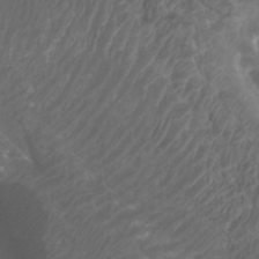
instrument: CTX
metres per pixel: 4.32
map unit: Htu
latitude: 3.6505
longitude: -20.5357
